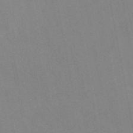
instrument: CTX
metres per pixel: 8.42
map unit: HNb
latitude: -52.2739
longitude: -50.1955
